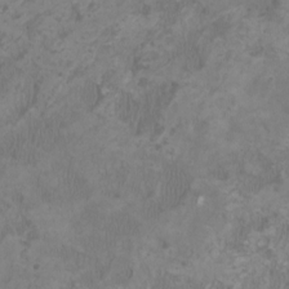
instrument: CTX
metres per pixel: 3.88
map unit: HNhu
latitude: 1.5182
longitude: -1.5938
